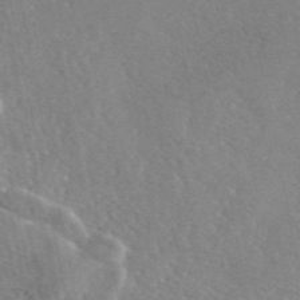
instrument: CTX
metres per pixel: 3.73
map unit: eAb
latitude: 46.2145
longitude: 111.7288
